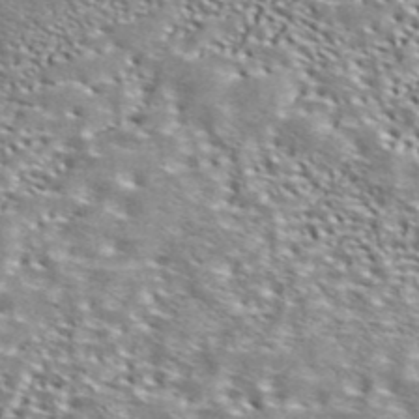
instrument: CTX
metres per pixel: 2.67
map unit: ANa
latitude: 41.0269
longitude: 17.6722
